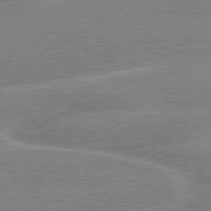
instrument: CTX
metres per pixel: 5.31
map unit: lApd
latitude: 79.3671
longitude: -131.5749
